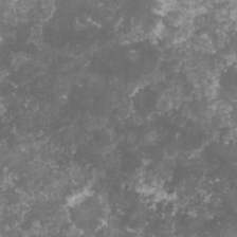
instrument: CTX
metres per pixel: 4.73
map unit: lHvf
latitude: -16.2362
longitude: -99.4426
